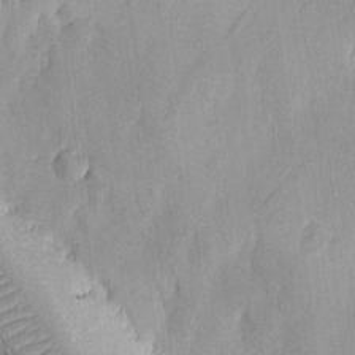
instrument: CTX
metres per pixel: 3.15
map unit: Ave
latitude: -7.3887
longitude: -118.4979
